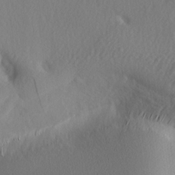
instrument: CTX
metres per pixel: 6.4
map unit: lAa
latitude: -4.8975
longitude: -123.3482
